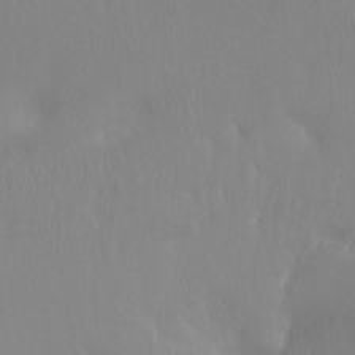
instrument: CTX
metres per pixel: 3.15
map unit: Ht
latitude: -14.2173
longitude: -42.6113
